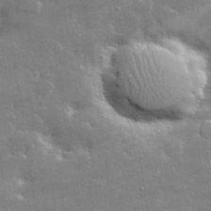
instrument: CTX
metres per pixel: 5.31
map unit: lHvf
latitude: 32.5168
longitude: -93.4615
